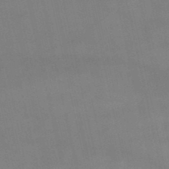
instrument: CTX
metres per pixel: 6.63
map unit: lHb
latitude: -48.1984
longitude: 70.3873
